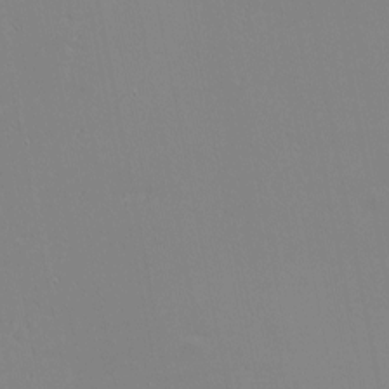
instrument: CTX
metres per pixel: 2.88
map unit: eHh
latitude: -3.4832
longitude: -81.0458
